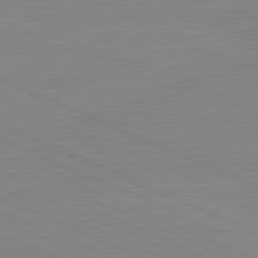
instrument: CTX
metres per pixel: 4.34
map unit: lApd
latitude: 81.7639
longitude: -156.1388
